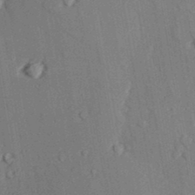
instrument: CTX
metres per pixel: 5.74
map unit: lAvf
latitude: 27.1781
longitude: -109.5560
